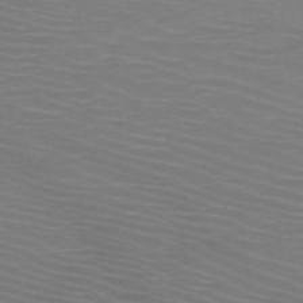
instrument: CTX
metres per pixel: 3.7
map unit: HNb
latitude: -48.6519
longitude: -45.7638
